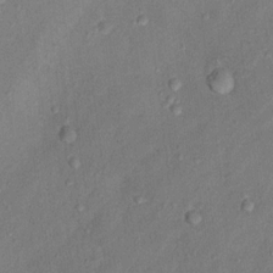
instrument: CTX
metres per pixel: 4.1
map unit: Ht
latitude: 13.1970
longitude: -38.8758
